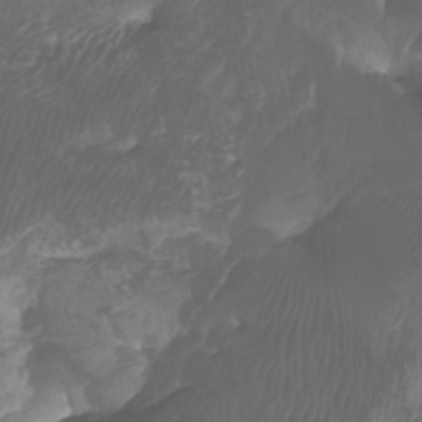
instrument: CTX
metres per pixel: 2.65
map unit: Htu
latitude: -4.8030
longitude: -76.4223
